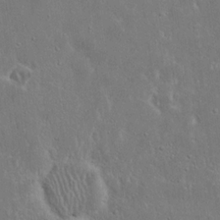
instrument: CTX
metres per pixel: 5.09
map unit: Nhu
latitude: 19.2159
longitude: -72.5357
